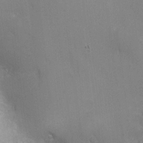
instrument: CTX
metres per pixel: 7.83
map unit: Ht
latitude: -0.8408
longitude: -15.9528
